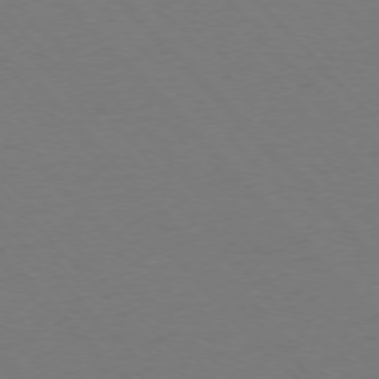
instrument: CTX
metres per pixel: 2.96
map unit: Ap
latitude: -76.5763
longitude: -85.9528
